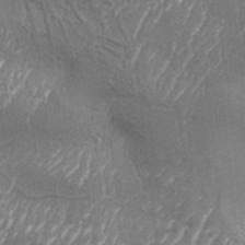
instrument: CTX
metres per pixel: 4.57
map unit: Aa
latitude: 33.5938
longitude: -135.4237
